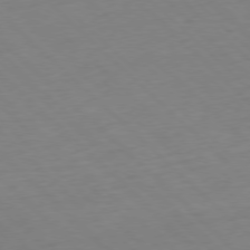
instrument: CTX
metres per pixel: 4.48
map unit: Hpe
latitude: -77.9556
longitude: 13.2565
